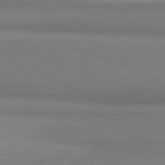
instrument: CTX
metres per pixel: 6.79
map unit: lApd
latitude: 81.5749
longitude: 160.9353
